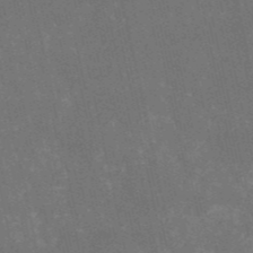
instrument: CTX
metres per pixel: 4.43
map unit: HNb
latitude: -52.3306
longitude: -38.8758
